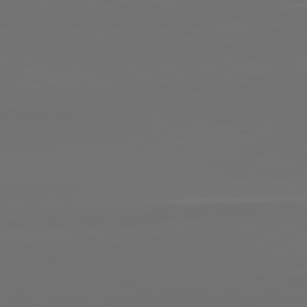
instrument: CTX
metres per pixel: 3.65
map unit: lApd
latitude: 82.2522
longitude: 155.8045
